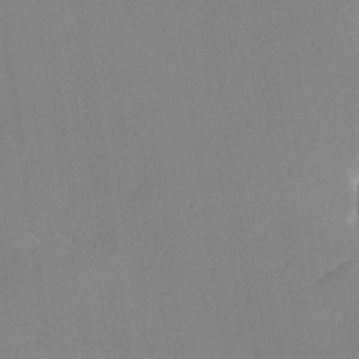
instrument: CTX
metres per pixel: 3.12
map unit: lHvf
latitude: 25.9528
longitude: 140.7652
